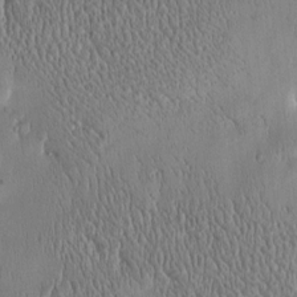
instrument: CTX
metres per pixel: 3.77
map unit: Htu
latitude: -5.0108
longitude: 174.8219
